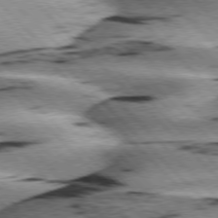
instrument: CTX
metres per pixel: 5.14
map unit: lApd
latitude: 76.1766
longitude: -79.1214
